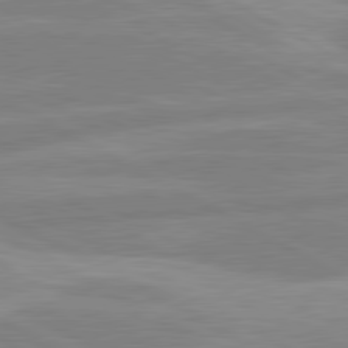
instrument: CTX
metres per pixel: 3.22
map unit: lApd
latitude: 80.7246
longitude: -168.3845
